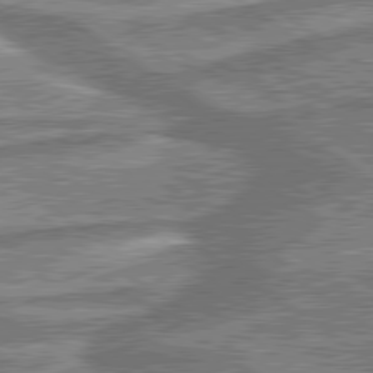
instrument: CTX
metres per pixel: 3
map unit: lApd
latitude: 79.9528
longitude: 175.8989
